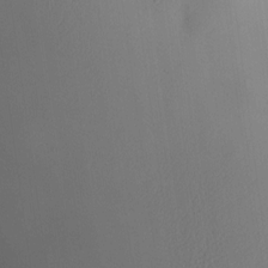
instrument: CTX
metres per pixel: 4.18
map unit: HNhu
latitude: 9.0270
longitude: 14.4062
